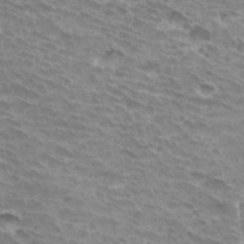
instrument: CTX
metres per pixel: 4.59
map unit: Hto
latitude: 33.2537
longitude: -42.1956
